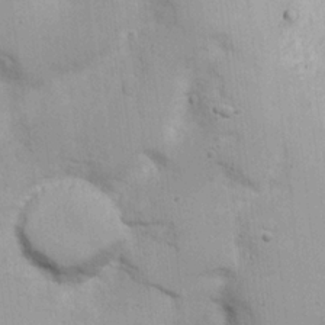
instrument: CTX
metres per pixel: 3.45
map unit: Nhu
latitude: 17.9150
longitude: -73.6694
